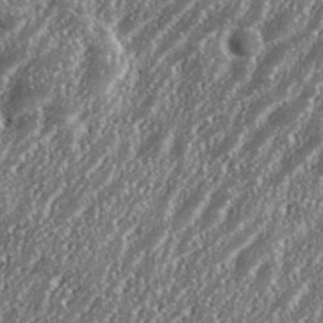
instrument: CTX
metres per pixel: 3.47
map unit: eHh
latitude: 35.4237
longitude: -132.1389
